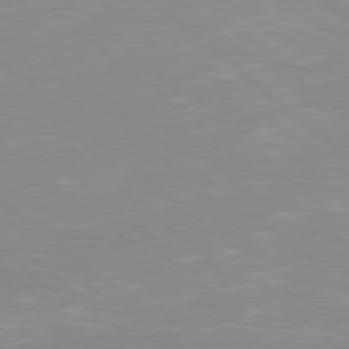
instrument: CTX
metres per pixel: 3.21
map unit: Hpe
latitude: 78.0633
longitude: -140.9702
